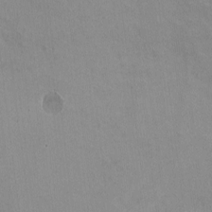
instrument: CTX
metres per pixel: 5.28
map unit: HNhu
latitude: -1.2187
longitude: -1.9150
